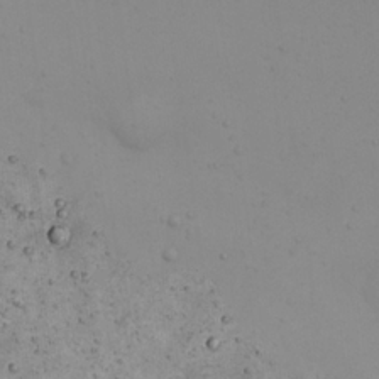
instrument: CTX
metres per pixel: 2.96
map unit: eHh
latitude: 22.2522
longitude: -65.4237
